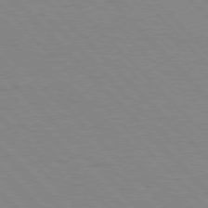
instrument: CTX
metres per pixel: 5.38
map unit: Hpe
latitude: 76.7057
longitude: -154.8002
